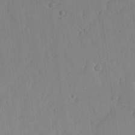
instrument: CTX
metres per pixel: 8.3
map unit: lHvf
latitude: 17.0647
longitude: -114.6112
